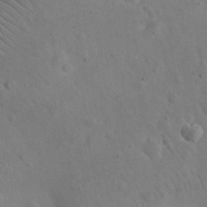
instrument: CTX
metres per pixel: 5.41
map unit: eHh
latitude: 24.8569
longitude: -67.1403
